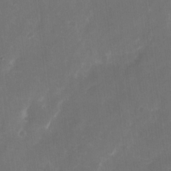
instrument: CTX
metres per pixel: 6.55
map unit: eHh
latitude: 8.7435
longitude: -71.3293
